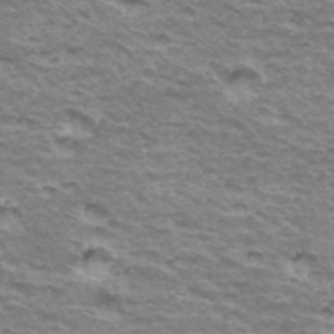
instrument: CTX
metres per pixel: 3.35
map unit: Hto
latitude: 35.4426
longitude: -42.8002
